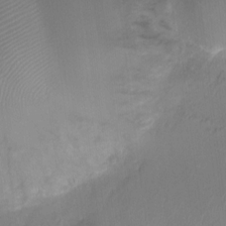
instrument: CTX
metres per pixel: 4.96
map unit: Nhu
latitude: 1.8961
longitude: -15.4994
